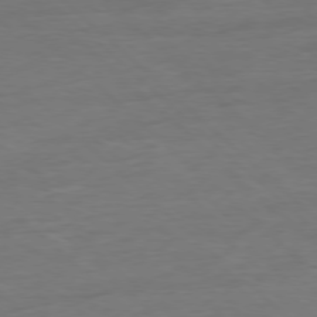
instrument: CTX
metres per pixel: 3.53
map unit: Hpe
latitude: -78.4251
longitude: -19.4993
